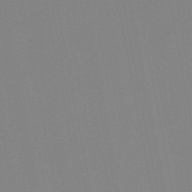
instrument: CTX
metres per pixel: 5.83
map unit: lHb
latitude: -48.5385
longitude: 69.8044
